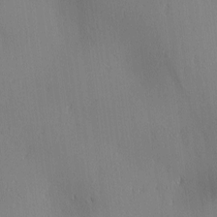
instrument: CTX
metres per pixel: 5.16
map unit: lAa
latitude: 1.6882
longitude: -116.6868
